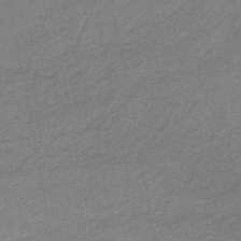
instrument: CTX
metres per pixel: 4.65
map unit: HNb
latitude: -38.3873
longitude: 54.7274
